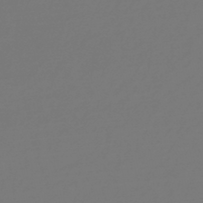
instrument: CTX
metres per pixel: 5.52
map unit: HNb
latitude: -43.9745
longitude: -38.3089
